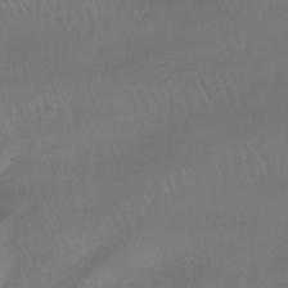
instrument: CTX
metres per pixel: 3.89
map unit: HNhu
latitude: -43.1431
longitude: 102.3684
